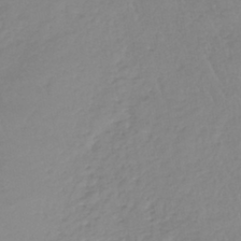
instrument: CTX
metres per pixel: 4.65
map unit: lHb
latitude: -40.6707
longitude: 68.0094
